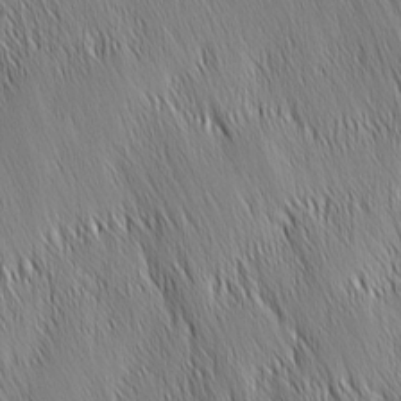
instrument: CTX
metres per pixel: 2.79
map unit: Nhu
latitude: -6.1228
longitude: -150.3278
